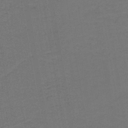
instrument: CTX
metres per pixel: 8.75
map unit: lHb
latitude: -43.5966
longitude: 53.8044
